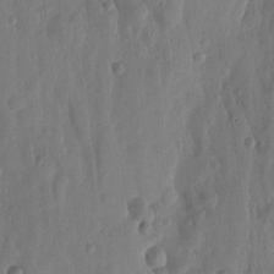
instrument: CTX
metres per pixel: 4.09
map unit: Htu
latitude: 2.1578
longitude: -178.0444
